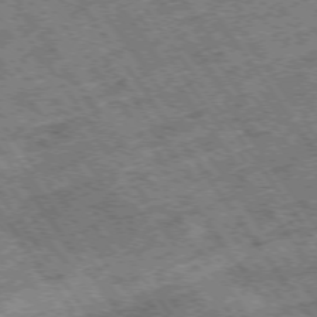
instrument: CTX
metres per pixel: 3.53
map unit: Hpe
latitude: -75.2187
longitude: -19.6882
